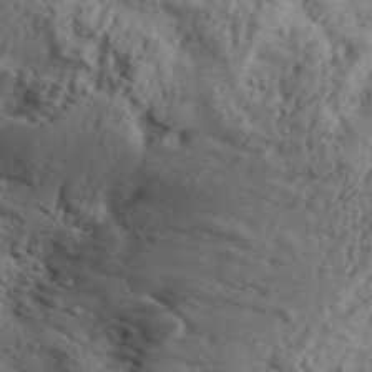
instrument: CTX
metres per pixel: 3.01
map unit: Aa
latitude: 31.1970
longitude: -136.3090
